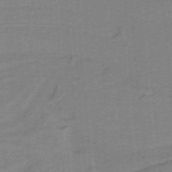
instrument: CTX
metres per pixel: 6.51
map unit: HNb
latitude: -38.9920
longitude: 54.1228
